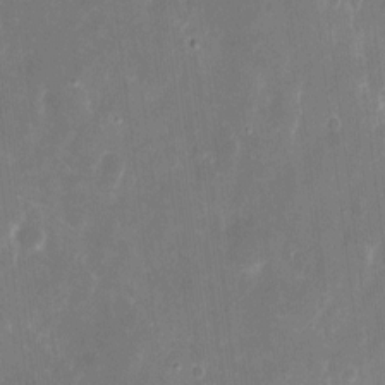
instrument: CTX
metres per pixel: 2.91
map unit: eHh
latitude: 8.6680
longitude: -70.5357
